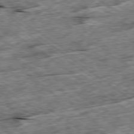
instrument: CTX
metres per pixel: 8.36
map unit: Ap
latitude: -79.5399
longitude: -86.1955
